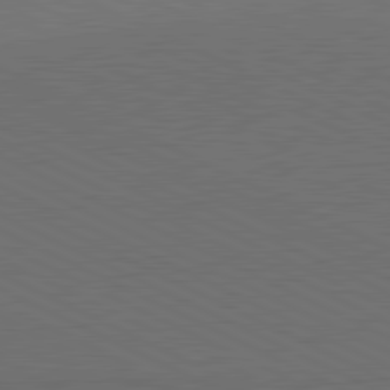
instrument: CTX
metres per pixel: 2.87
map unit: lApd
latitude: 81.3859
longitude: 149.1054
